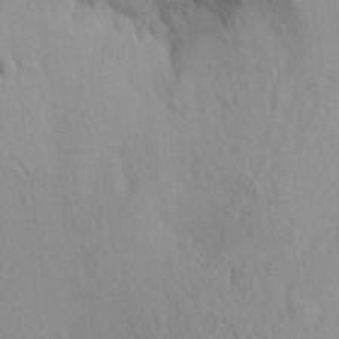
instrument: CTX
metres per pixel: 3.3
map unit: Aa
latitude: 28.9325
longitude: -132.6113
